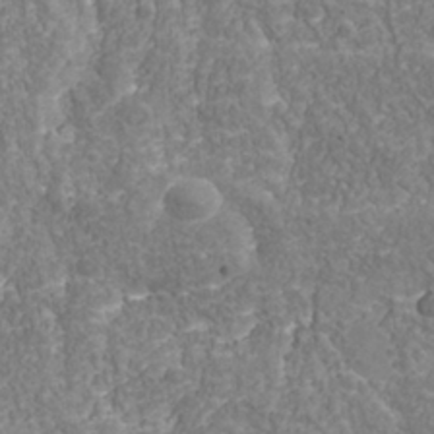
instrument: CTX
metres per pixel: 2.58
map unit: Nhu
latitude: -39.1620
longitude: -85.1403
